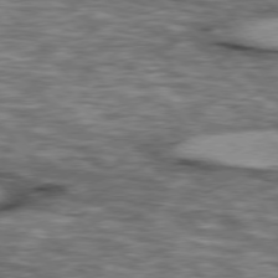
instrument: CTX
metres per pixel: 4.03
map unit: lApd
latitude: 76.7624
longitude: -49.5560
